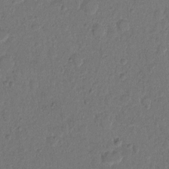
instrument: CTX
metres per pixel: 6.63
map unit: Hto
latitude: 7.6316
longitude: -61.7827
